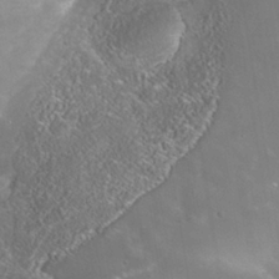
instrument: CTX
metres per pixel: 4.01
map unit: Nhe
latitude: -38.8786
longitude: -117.6883
